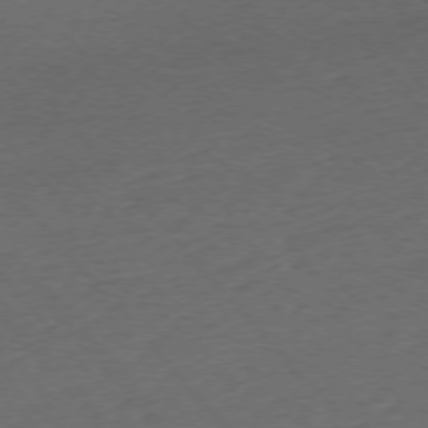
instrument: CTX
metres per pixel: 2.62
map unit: Ap
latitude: -75.8801
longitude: -80.9325
